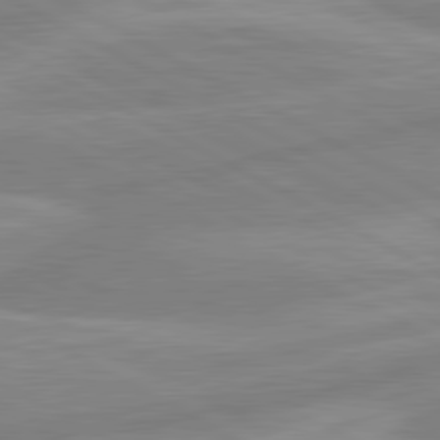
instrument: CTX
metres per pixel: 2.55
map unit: lApd
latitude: 80.7624
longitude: -168.4412
